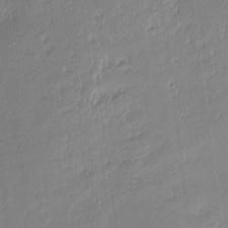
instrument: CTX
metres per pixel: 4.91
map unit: eHh
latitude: -2.6329
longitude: -82.1955
